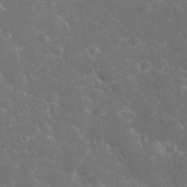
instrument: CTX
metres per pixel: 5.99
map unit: Nhu
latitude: 23.5560
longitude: -71.7449
